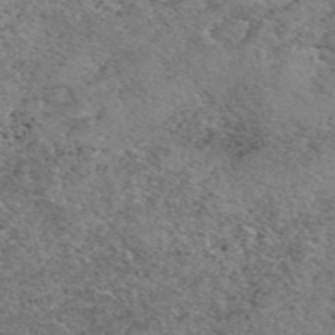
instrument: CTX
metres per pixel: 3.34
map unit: eAb
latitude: 49.8772
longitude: 113.1431
